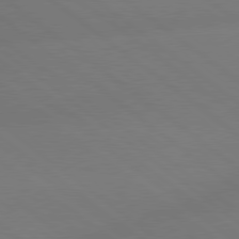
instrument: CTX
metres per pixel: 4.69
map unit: lApd
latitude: 79.1592
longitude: -150.4412
